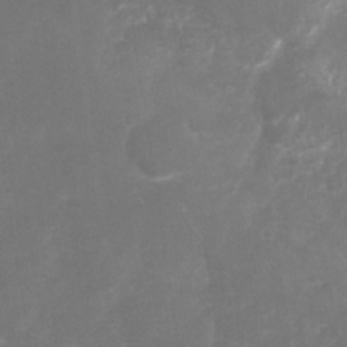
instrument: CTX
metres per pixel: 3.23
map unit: Nhu
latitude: -26.9541
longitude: -58.5357
